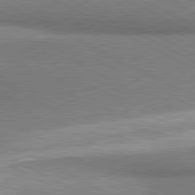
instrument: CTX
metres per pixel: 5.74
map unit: lApd
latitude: 80.6301
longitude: 164.9164
